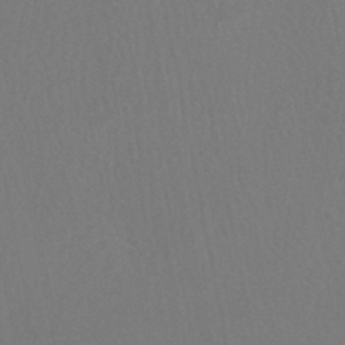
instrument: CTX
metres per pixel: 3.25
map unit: HNhu
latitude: -47.3131
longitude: 97.7667
